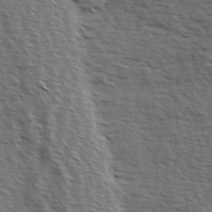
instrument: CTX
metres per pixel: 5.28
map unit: Hve
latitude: 2.5734
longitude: -123.1214
